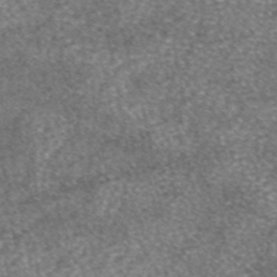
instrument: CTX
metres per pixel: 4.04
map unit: eAb
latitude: 46.1767
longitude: 103.1809
